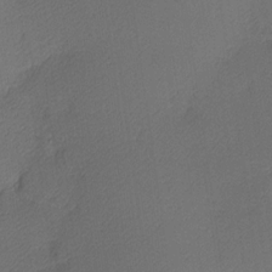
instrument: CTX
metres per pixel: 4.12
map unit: Nhu
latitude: 2.6301
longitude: -75.7261
